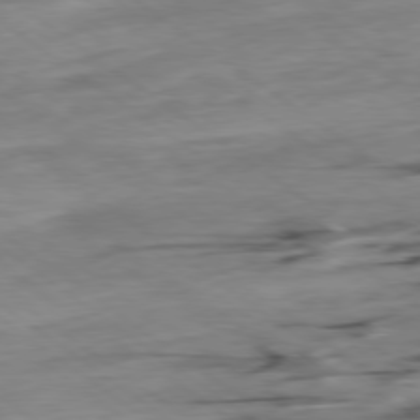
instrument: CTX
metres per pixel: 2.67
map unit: Hpe
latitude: -79.2565
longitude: -22.5924
